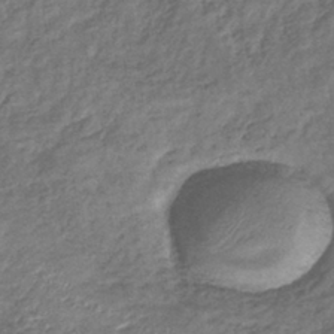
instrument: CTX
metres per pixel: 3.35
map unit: eHb
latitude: -39.9178
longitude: 78.3306
